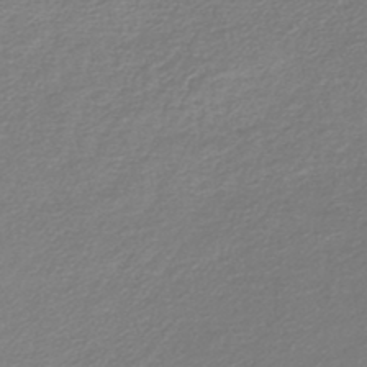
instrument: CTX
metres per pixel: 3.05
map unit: lHb
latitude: -44.9731
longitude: 58.9919
